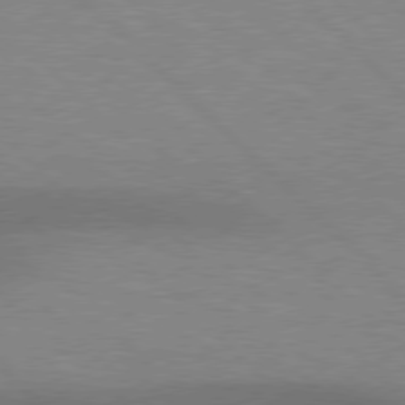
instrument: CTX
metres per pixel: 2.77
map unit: Hpe
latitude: 77.4237
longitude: -156.2144
